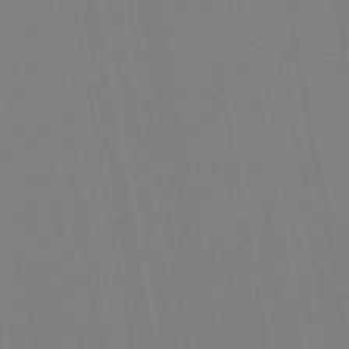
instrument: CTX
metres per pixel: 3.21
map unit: lHb
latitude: -46.5007
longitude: 73.1431
